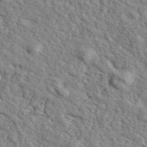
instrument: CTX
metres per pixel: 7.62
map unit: ANa
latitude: 43.9150
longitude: 45.7856
